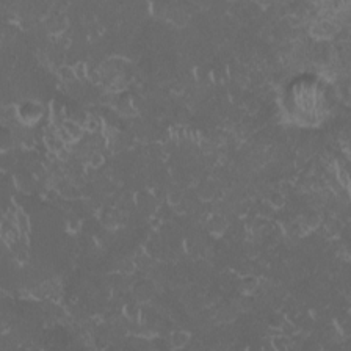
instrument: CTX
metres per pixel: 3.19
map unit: HNhu
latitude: -1.7289
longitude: 10.7841
